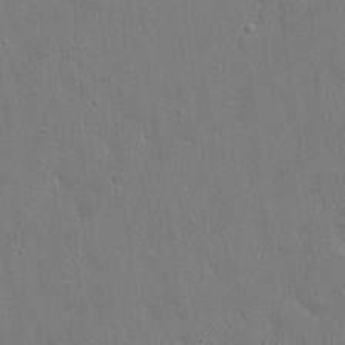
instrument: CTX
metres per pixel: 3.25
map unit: eHh
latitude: 16.5168
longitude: -71.6316
